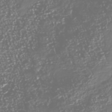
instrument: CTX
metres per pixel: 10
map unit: Nhu
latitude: -40.6896
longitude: -82.8569
